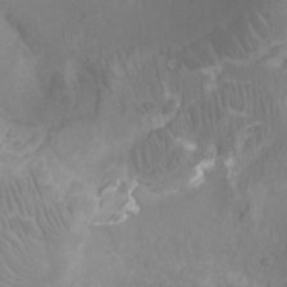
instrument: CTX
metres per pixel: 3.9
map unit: Ht
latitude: -2.4628
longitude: -17.5938
